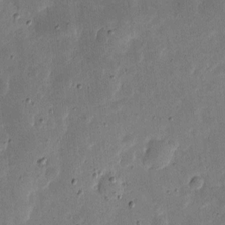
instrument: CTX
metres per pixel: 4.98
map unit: eHh
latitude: 5.0458
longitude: -71.4237
